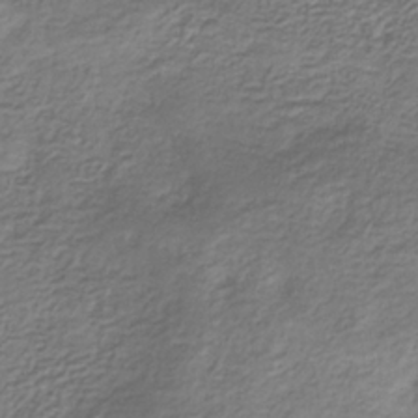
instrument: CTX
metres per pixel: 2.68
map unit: eHb
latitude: -30.6518
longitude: 71.2754
